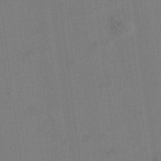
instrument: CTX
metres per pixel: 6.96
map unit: Aa
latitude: 20.0633
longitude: -140.8191
